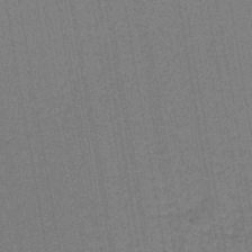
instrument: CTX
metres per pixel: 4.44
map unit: lHb
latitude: -42.4628
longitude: 62.8786
